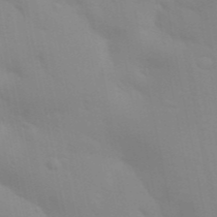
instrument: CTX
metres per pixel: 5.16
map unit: Aa
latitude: 32.6302
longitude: -145.5749
